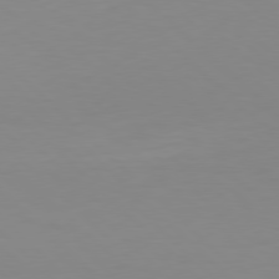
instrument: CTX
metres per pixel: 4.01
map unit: Hpe
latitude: 77.7638
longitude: -164.6679
